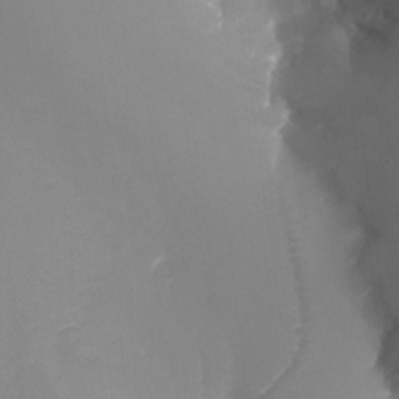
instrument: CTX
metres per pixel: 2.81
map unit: Nhu
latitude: -8.1795
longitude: -91.8016
